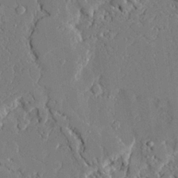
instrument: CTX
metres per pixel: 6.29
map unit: Ave
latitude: 22.8191
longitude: -129.1781
